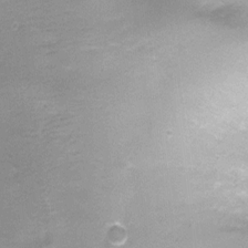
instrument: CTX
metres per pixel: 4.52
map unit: Nhu
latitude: 2.3278
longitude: -17.5371
